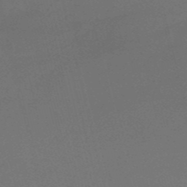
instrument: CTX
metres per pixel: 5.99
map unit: HNb
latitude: -50.8786
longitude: -41.9150
